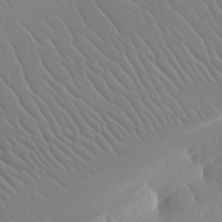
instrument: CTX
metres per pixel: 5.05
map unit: Nhu
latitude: -5.6722
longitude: -95.2726
